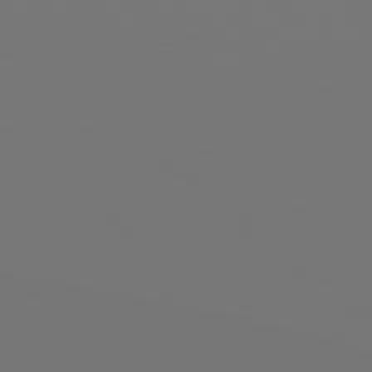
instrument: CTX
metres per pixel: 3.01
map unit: Hpe
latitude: 78.9703
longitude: 176.9542
